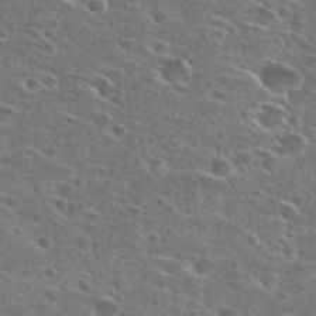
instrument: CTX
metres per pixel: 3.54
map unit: Hto
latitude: 26.6869
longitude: -46.5924
